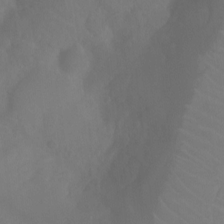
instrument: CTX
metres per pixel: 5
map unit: Ht
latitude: -3.1620
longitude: -25.1025
